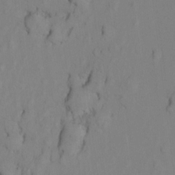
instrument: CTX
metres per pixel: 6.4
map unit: Ht
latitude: 10.8947
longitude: -32.3656
